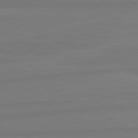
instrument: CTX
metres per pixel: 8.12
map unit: lApd
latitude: 81.9150
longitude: -179.8773
